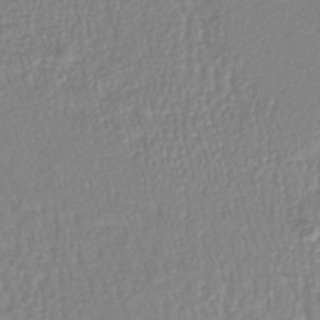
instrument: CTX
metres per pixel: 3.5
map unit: lHb
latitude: -40.5385
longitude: 64.7274
